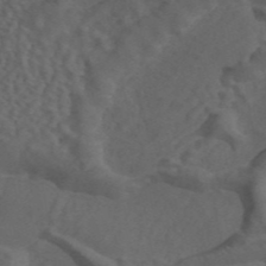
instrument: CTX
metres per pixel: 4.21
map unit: ANa
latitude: 44.0444
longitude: 26.8030
